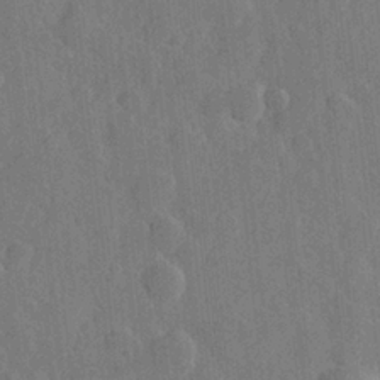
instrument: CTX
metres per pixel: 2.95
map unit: Hve
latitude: 25.2914
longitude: 149.3132
